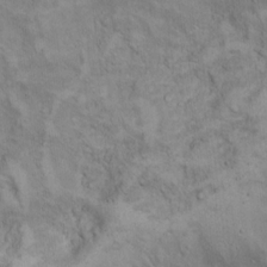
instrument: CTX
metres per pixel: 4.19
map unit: Hto
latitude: 14.8191
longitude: -60.7624
